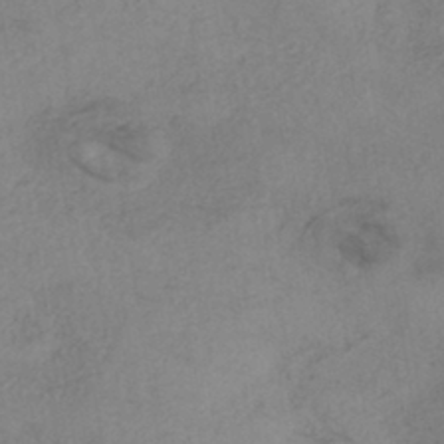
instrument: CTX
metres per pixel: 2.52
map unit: eHh
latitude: -42.0661
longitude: 119.4077
